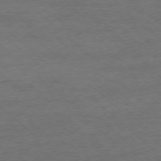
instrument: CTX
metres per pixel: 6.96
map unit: Ap
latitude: -77.1809
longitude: -93.4048
